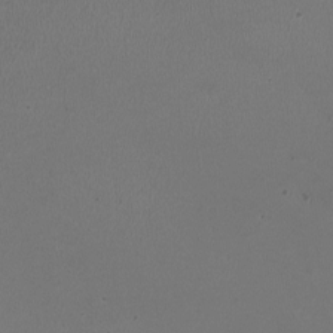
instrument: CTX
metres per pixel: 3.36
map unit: HNhu
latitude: -3.1431
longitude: -2.4790
